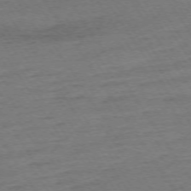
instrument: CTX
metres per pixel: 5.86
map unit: Ap
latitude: -74.0850
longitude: -84.5546
